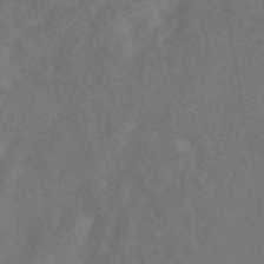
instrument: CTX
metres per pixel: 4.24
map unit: eAb
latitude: 49.9528
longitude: 119.1620
